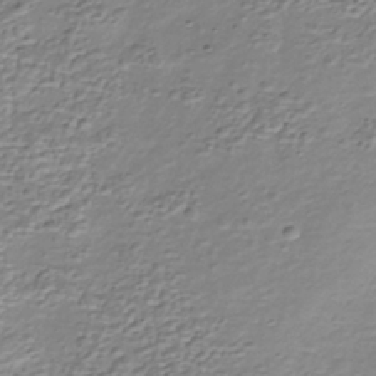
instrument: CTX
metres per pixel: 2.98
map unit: Nhu
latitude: -38.8597
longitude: -86.1389
